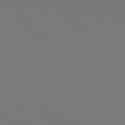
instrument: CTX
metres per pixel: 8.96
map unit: Hpe
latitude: 76.7246
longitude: -162.2145
